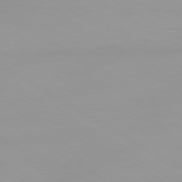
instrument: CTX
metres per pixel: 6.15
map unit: Ap
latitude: -79.7666
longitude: -92.8191
